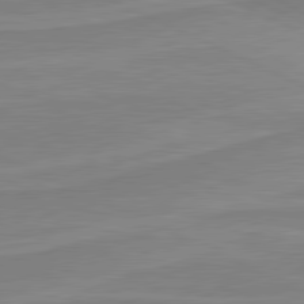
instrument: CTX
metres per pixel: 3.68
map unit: lApd
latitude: 81.1403
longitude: 169.4265
